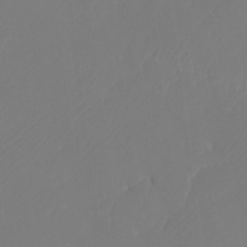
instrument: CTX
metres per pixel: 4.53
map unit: Htu
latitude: -13.1053
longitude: -47.5938
